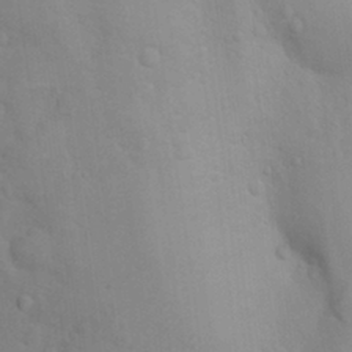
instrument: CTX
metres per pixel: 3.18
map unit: Nhu
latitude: 13.6883
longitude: -28.4034
